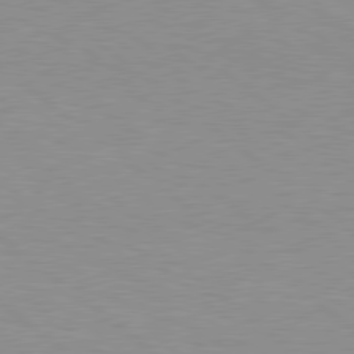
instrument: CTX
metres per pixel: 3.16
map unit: lApd
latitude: 79.1026
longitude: -95.5560
